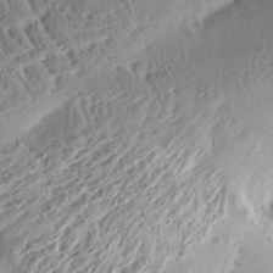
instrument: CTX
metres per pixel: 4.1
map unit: Aa
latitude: 13.2348
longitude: -141.2725
